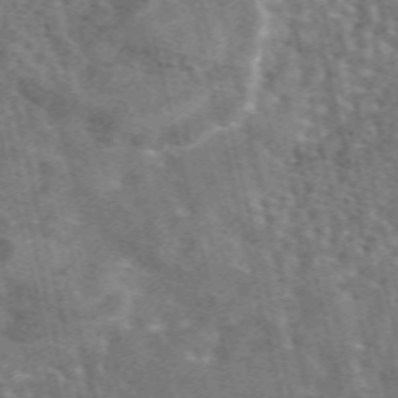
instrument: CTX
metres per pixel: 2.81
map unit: eAb
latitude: 44.6868
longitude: 111.1809
